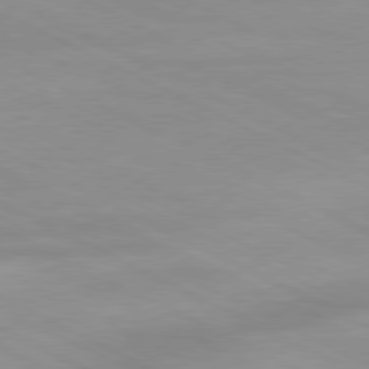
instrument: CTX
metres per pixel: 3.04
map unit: Ap
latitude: -81.1809
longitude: -92.4223
